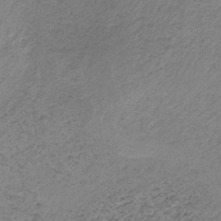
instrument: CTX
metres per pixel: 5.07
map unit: HNb
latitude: -33.5210
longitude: 63.0486
